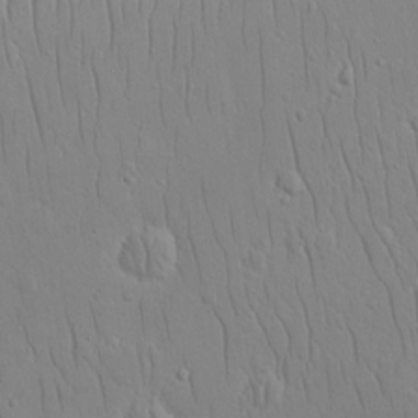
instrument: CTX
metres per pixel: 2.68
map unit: eHh
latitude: 16.2334
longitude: -71.5560
